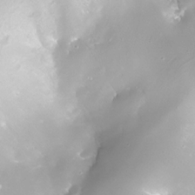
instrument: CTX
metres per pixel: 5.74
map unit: Nhe
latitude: -32.7464
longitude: -116.9703
